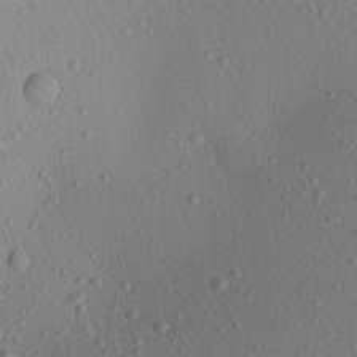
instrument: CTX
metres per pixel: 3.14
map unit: Aa
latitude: 22.4034
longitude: -139.2348
